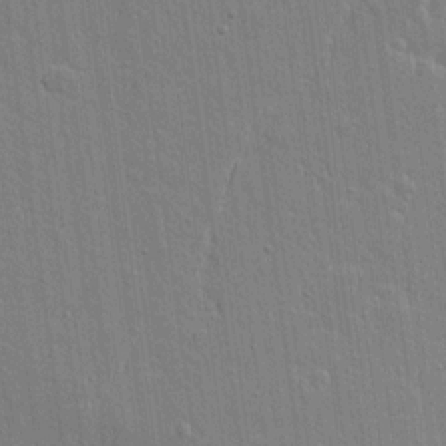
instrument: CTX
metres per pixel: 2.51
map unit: lAvf
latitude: 15.9528
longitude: -128.3089
